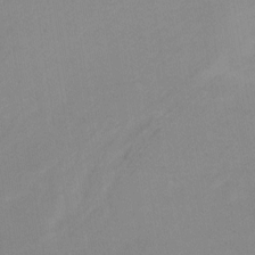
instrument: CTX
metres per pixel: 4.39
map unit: Ht
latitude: -13.3321
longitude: -58.0444
